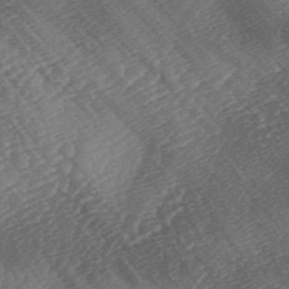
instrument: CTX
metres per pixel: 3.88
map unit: lAa
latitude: -2.8596
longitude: -127.4804
